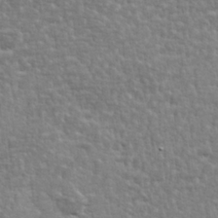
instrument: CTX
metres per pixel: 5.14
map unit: lHvf
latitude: 24.9324
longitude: 143.5399
